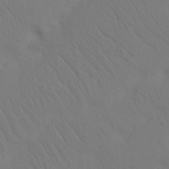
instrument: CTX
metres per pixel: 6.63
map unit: Nhu
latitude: 22.3467
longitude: -73.8017
